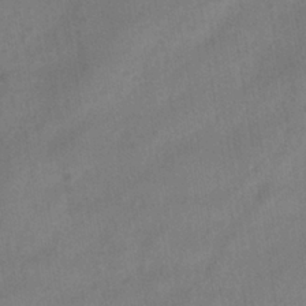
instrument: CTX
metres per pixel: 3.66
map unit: eHh
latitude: -39.5966
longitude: -26.4223
